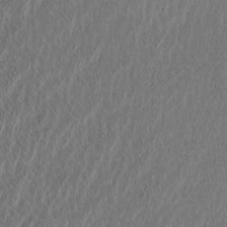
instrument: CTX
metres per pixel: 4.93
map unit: Htu
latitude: -2.8785
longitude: 167.4643
